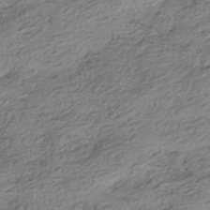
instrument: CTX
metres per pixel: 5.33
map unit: HNhu
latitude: -42.4817
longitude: 105.7288
